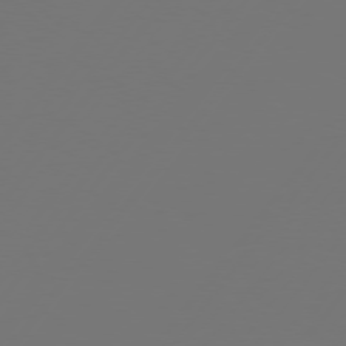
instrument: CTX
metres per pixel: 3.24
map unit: Hpe
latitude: 75.6883
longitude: -129.9339
